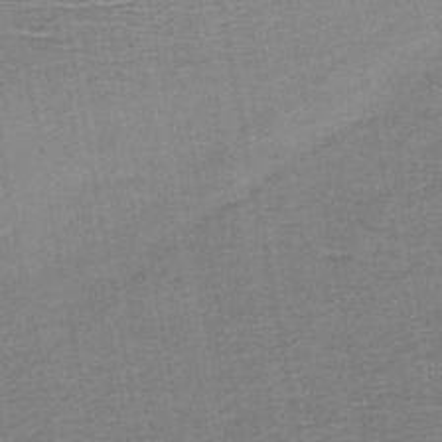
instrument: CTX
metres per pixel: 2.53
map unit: HNb
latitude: -48.4251
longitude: -42.8191
